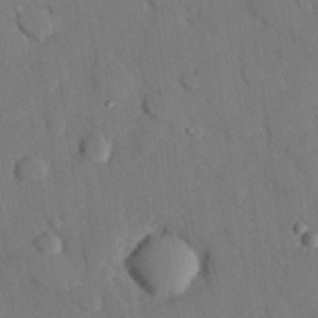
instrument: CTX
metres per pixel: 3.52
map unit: eHh
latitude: 27.7072
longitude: -80.4601
